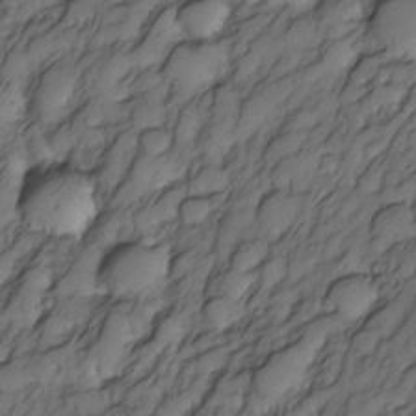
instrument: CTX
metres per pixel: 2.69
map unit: Nve
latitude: -26.8974
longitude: -148.8002
